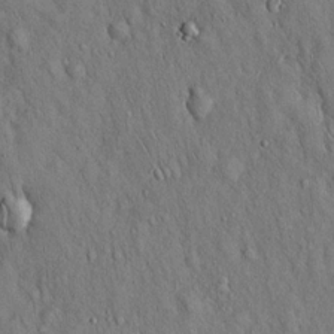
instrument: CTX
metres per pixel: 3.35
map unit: Hto
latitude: 15.8773
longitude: -58.4223
